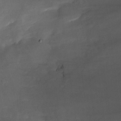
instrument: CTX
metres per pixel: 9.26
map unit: Nhu
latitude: -23.3699
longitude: -71.2726
